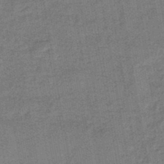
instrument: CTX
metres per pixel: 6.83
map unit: eHb
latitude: -45.5210
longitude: 86.9164
